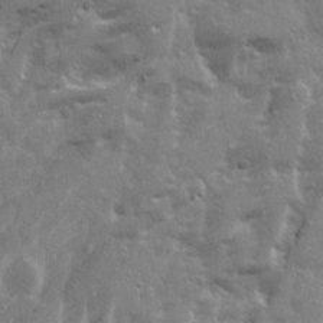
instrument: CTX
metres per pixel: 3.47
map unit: Ave
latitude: 20.9136
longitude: -130.3279
